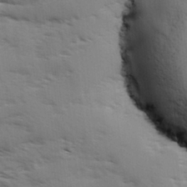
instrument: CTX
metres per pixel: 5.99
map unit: Ave
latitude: 1.5371
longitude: -110.4034
